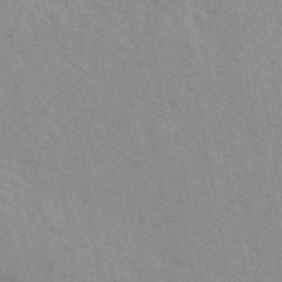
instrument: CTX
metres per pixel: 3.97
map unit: eAb
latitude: 48.5735
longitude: 120.1605
